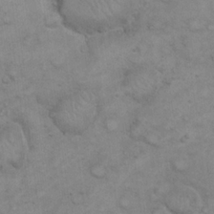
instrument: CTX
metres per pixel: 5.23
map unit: eHh
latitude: 21.4994
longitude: -59.2159
